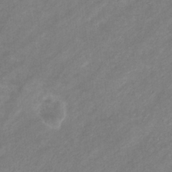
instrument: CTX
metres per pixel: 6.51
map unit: eHb
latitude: -31.8233
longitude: 70.5952
